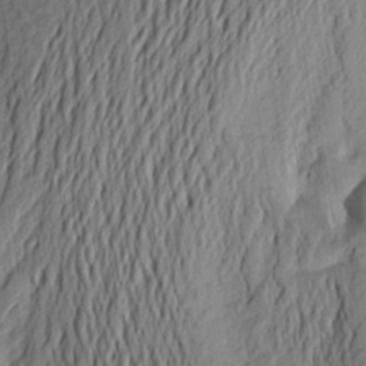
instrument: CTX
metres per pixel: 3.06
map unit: Aa
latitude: 24.8569
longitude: -149.0081
